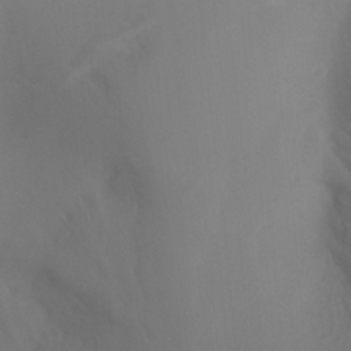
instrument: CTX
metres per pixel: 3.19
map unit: Ht
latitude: -9.2376
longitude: -45.9528
